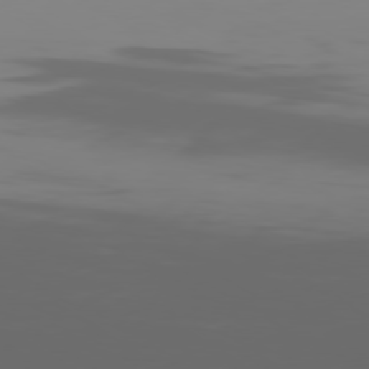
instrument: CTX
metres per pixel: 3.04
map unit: Ap
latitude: -80.0283
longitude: -93.6694
